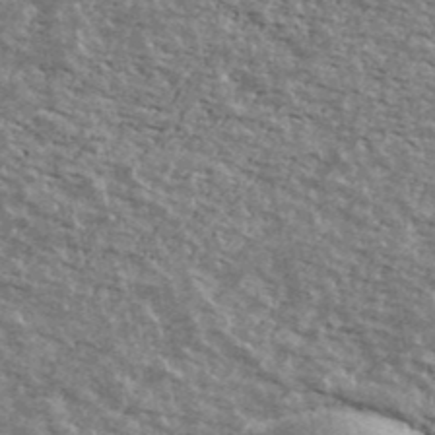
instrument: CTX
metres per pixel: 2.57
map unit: Ave
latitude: 40.6679
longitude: -108.9135
